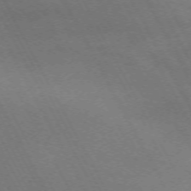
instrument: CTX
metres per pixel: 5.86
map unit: Hpe
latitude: -71.5021
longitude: 9.1053
